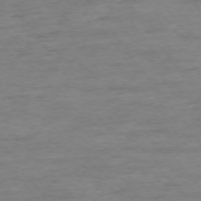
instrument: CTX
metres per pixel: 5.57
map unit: Ap
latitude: -75.4266
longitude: -85.0081
